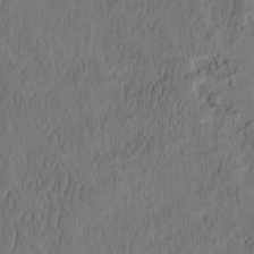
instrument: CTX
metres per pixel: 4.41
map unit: eHh
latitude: -2.5951
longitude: 16.9542
